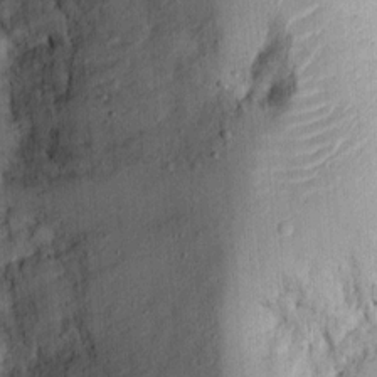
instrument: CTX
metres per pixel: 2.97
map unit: Ht
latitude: 12.1011
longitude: -74.1767
